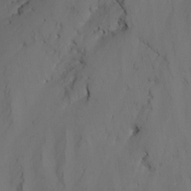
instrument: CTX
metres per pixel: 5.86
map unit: Nhu
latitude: -15.6722
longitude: -57.9339
